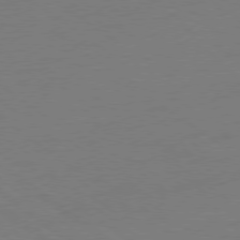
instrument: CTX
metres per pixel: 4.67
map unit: Ap
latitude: -79.4265
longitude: -98.4034
